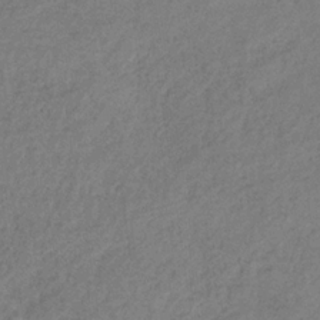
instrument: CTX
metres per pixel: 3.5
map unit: HNb
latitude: -32.6519
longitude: 56.3495
